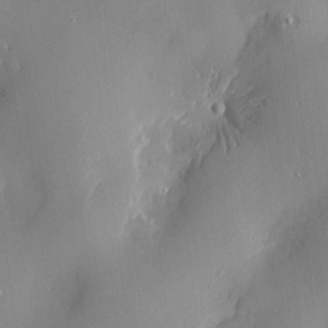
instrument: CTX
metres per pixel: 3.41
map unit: Htu
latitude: -7.0675
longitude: 175.6721
